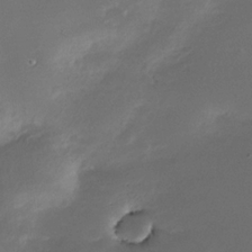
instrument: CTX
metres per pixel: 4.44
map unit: Nhe
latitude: -33.3321
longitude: -117.2726
